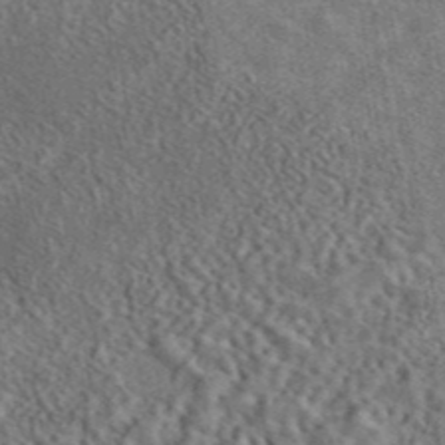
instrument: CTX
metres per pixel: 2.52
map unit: eAb
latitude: 43.0459
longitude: 112.1039
